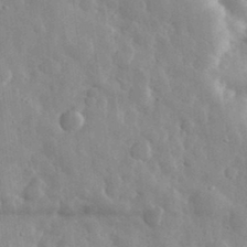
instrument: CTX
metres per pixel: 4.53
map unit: eHh
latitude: 31.8962
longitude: -72.0633
